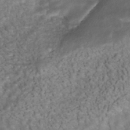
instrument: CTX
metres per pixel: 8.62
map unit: ANa
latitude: -41.2187
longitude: 105.3320
